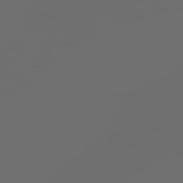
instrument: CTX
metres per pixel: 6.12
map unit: Hpe
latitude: 78.5168
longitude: 176.7841
